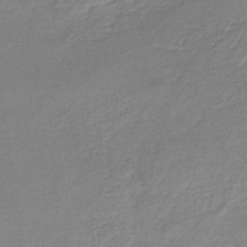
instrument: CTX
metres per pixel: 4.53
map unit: HNb
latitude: -35.1620
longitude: 52.0661
